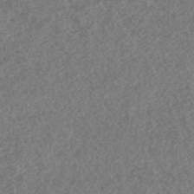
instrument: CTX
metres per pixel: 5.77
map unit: HNhu
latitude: -46.5384
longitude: 29.4266
